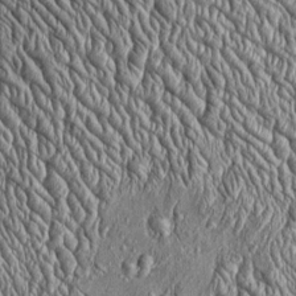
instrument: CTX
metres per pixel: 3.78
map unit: Htu
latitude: -4.1983
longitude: 158.2928
